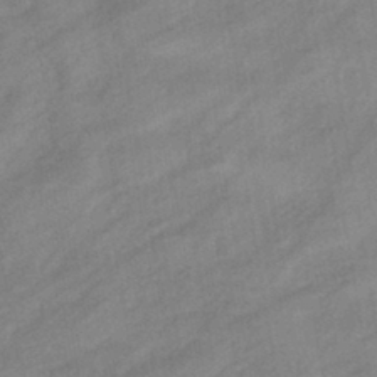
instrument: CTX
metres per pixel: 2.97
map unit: eHb
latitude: -40.7841
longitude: 83.8233
